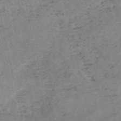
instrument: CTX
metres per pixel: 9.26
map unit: HNb
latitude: -54.5574
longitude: -42.7057
